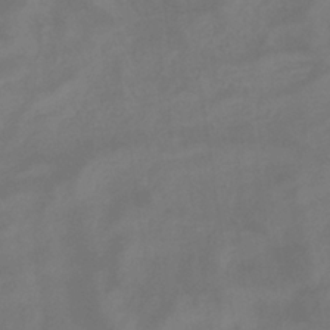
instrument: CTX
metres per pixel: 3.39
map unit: eHb
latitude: -35.4265
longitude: 78.6518
